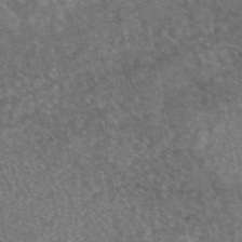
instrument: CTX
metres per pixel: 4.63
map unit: eAb
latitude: 45.8205
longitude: 107.0676
